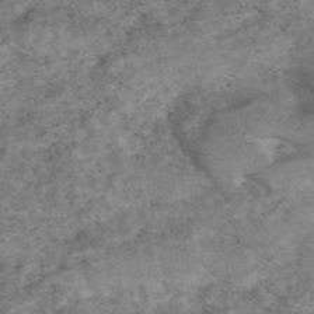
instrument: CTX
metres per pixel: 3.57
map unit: eAb
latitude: 48.1956
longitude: 121.0486
